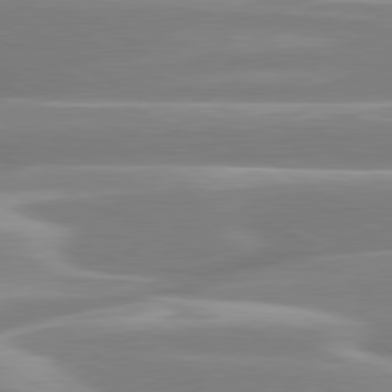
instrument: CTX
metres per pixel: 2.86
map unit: lApd
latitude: 80.4979
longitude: -129.2159
